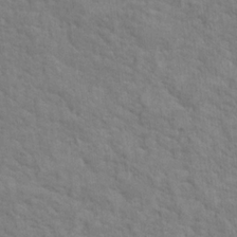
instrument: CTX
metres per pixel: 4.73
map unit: Hto
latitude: 16.8758
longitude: -38.4601
